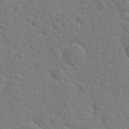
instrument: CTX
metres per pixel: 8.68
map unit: Hto
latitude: 18.5545
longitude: -34.8002
